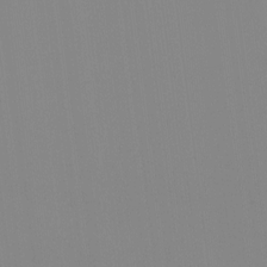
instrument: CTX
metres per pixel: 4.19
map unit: HNhu
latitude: -0.9920
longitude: -5.4426
